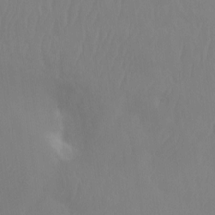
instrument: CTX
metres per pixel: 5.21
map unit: Htu
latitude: -14.1984
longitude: -44.5734
